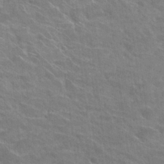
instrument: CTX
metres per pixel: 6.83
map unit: Hto
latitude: 24.8002
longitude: -40.6868
